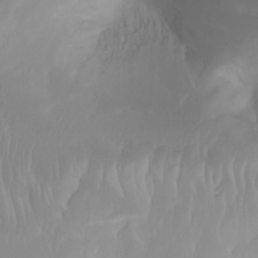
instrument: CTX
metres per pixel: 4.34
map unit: Ht
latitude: -1.2187
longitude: -61.3481
